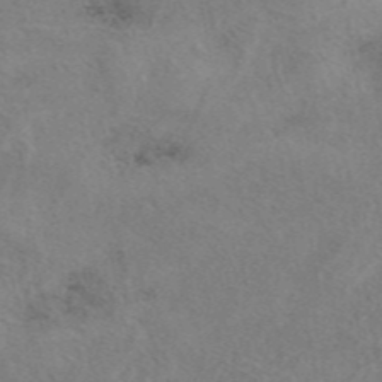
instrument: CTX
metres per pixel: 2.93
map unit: eAb
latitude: 41.3670
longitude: 109.7478
